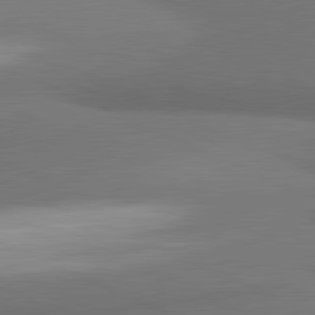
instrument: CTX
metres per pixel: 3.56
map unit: lApd
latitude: 81.7261
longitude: 163.8989
